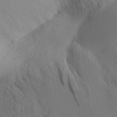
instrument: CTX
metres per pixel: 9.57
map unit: Aa
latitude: 31.6505
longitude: -140.5356
